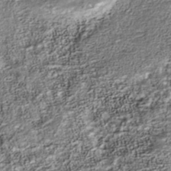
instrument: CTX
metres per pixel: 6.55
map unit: Nhu
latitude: -40.3495
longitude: -84.1956
